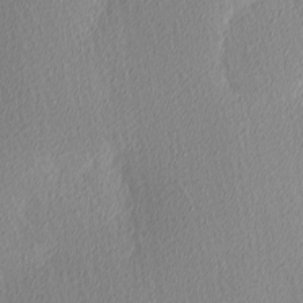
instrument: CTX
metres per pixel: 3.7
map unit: Ave
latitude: 3.6694
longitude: -113.4993
